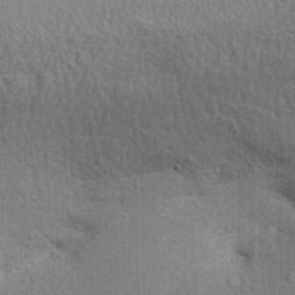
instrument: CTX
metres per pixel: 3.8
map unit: Aa
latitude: 31.1592
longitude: -135.3103
